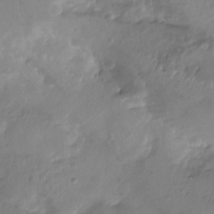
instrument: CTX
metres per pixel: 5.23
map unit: Aa
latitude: -13.0675
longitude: -67.1592
